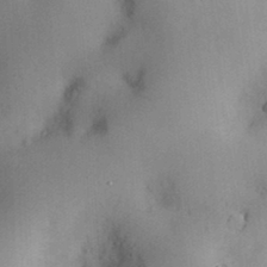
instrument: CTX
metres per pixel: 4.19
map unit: Nve
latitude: -7.6910
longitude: 174.9163
